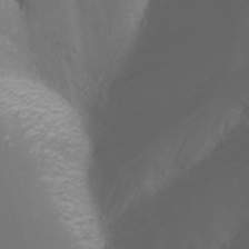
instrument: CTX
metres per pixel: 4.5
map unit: Nhu
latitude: -1.7667
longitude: -75.2348
